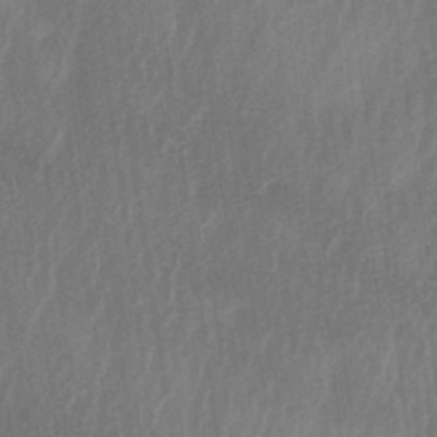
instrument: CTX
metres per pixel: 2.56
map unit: lAa
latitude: -6.2739
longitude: -129.0458
